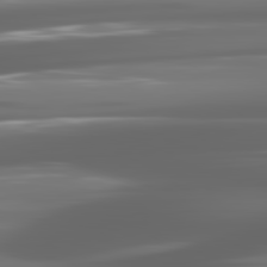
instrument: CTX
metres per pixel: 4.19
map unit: lApd
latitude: 81.7261
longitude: -136.2334
